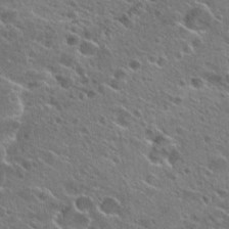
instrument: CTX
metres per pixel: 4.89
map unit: Hto
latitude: 25.9906
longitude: -44.6301
